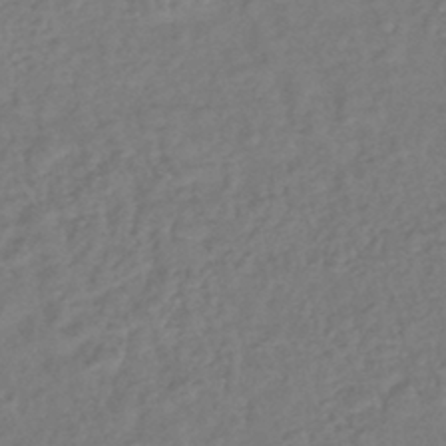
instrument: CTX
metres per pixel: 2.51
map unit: lHb
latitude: -42.3873
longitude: 74.2173
